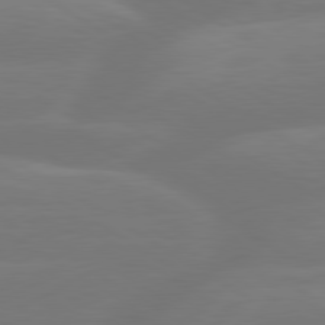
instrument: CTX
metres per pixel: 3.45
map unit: lApd
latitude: 79.8961
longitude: -150.5356
